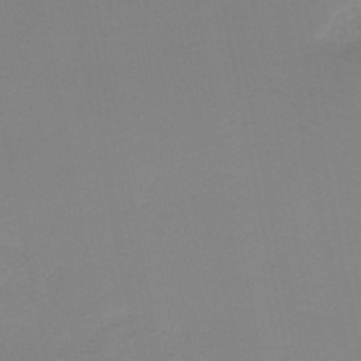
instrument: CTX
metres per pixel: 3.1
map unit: HNb
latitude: -50.4440
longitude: -50.3089
